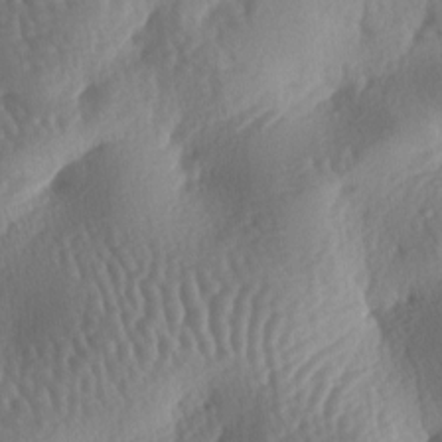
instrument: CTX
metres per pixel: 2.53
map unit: lAa
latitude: -6.8975
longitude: -128.2711
